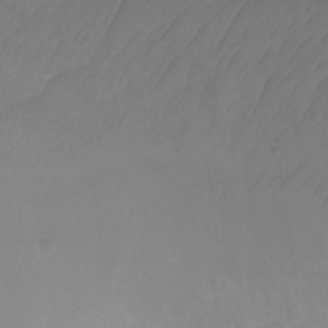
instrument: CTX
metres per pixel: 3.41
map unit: Ht
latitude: 2.0444
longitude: -34.8002
